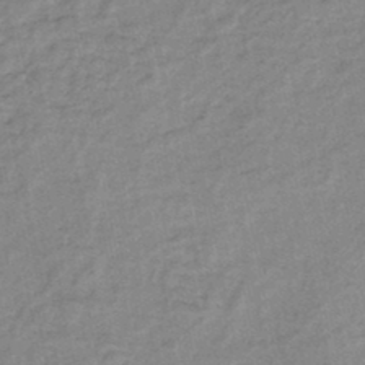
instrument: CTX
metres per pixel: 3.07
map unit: HNb
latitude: -44.9920
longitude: -36.2901
